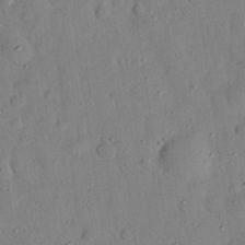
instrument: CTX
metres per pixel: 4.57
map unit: eHh
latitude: 26.9892
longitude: -76.0255
